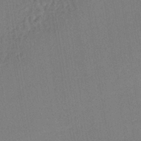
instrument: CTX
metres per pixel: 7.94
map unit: lHb
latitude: -41.4454
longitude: 67.6722
